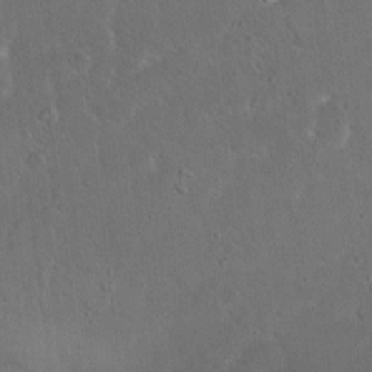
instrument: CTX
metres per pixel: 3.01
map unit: Hto
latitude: 15.7261
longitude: -37.8206
